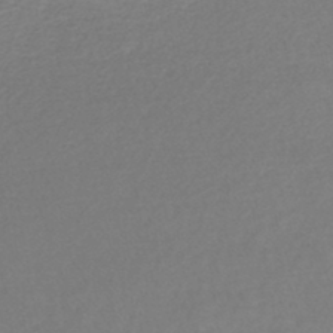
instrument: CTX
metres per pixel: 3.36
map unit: lHb
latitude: -45.0864
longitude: 58.8219
